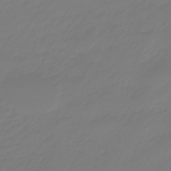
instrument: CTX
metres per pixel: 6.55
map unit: eHb
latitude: -46.5384
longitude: 82.6329
